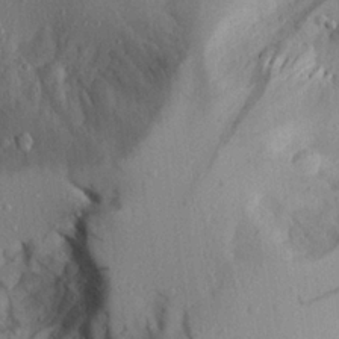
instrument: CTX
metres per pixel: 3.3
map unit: Aa
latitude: 23.8016
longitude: -127.8017
